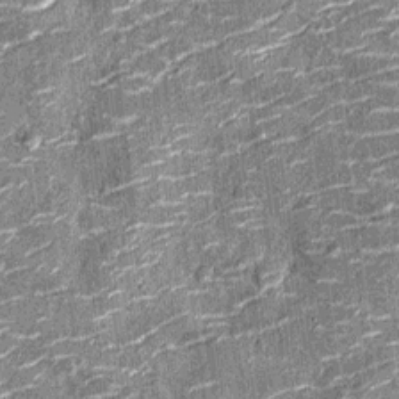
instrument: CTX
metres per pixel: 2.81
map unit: Nhu
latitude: -14.2929
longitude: -23.3482
